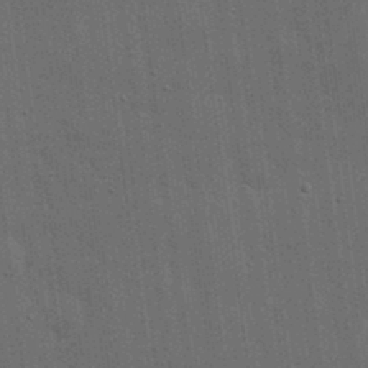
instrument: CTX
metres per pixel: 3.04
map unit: lHvf
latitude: 19.1970
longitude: -113.4615
